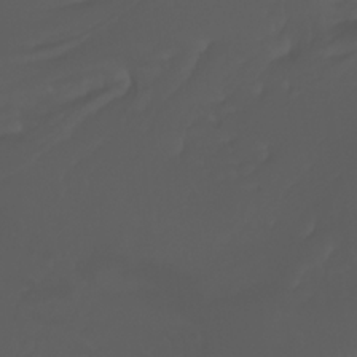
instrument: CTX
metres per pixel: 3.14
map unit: Nhu
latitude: -5.4454
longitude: -89.3104
